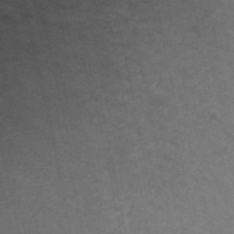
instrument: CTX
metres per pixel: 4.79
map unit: ANa
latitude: 49.2348
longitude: -72.6113
